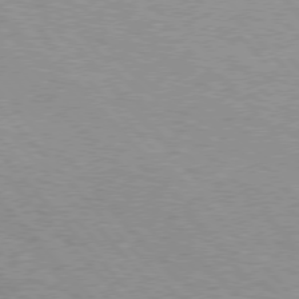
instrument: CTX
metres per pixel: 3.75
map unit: Hpe
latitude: 76.1577
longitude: -152.5735
